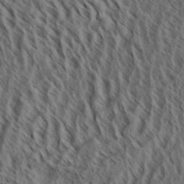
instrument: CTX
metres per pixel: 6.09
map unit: Aa
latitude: 34.0822
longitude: -139.1403
